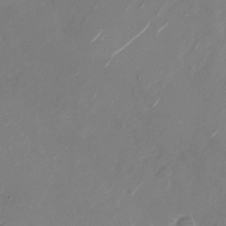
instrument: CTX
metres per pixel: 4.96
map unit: Nhu
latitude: -28.6519
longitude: -70.8569
